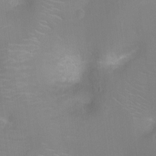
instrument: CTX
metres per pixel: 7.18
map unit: Ht
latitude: -8.8408
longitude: -24.8946
